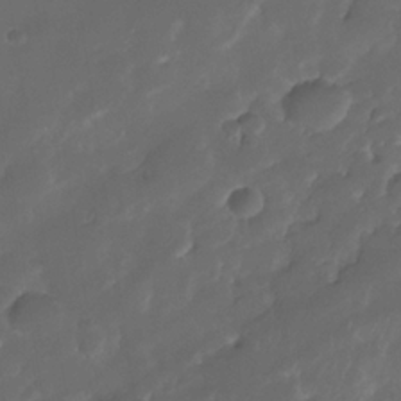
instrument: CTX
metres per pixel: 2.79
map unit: Nhe
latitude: -34.3495
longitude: -145.5938
